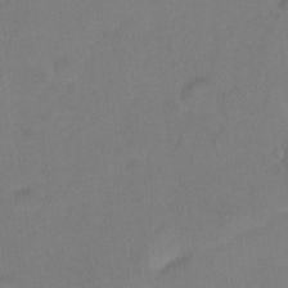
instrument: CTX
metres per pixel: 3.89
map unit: Hto
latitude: -5.0108
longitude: -35.9717
